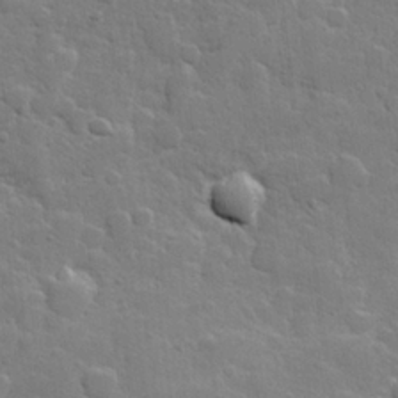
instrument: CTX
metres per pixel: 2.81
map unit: Hve
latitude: 25.5371
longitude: 148.7464
